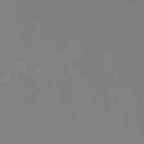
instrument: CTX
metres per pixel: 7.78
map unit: lHb
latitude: -49.3510
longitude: 67.8611
